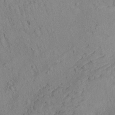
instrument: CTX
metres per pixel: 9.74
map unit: Aa
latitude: 26.5924
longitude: -142.5924
